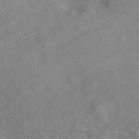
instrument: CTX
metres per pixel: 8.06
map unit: eAb
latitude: 40.3845
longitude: 107.6533
